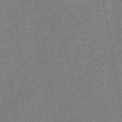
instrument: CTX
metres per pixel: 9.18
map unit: HNb
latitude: -45.4454
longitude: -36.8191
